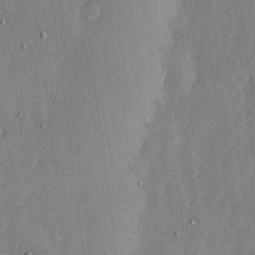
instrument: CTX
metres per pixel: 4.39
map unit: lHvf
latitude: 18.2900
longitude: -115.9717
